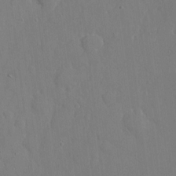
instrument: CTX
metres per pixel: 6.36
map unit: eHh
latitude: 6.2711
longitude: -68.3467
